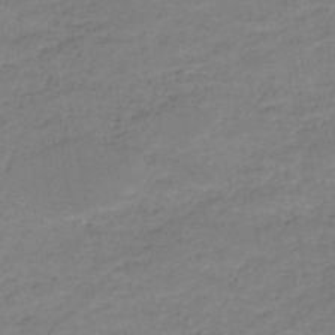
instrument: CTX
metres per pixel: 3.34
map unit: HNb
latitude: -49.5399
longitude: -39.6883
